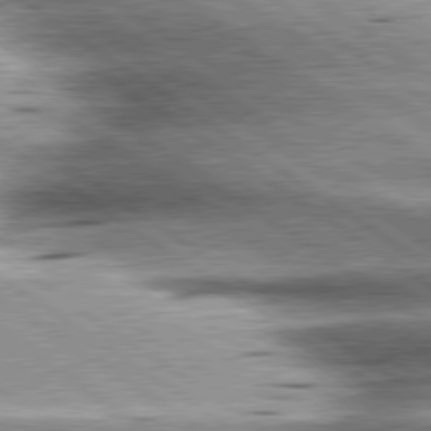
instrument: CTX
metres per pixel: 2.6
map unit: lApd
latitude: 80.1767
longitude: -140.9513
